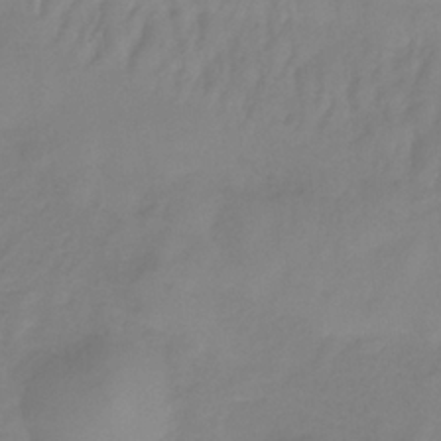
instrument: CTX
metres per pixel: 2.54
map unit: HNb
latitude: -33.2565
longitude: 60.9164
